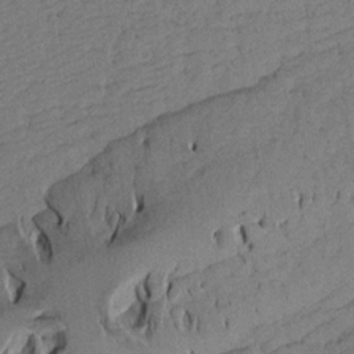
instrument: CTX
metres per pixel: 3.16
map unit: Aa
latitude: 17.6883
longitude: -144.1767
